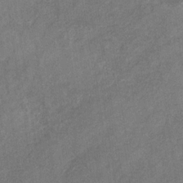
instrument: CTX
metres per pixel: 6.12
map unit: eHb
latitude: -31.7666
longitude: 71.7667
